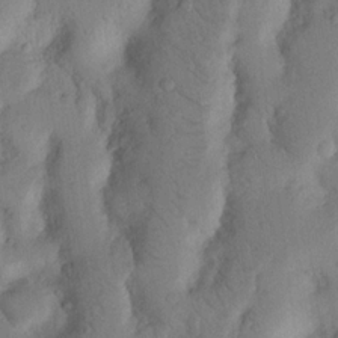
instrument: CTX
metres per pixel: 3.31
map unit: Nhu
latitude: 19.0269
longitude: -76.5923
